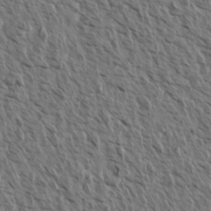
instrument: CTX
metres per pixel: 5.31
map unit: Aa
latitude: 14.1578
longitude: -143.3860
